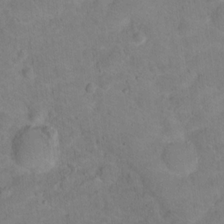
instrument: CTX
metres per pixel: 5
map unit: Hto
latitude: 16.5924
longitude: -37.5371
